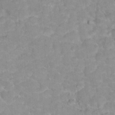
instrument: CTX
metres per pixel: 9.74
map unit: Nhu
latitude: 17.3860
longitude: -32.0255
